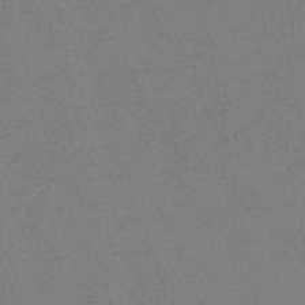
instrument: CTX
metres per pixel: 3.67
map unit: HNb
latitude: -48.1039
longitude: 57.3509
